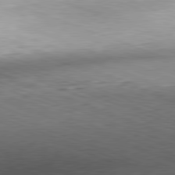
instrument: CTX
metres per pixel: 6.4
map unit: Hpe
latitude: -82.1984
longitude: 13.4077
